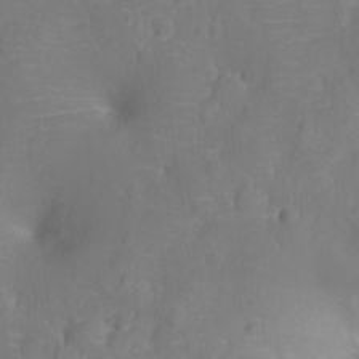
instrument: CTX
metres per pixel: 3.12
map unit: Nhu
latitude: -13.0864
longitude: -24.5545
